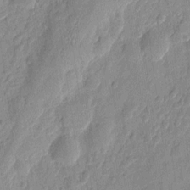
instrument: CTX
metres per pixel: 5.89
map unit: eHh
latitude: 7.8961
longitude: -74.0822
